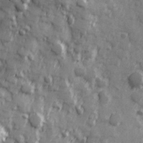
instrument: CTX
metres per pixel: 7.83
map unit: Hve
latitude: 25.5182
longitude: 147.0108
